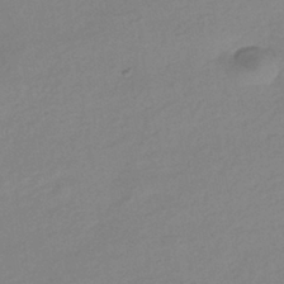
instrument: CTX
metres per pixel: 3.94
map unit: HNhu
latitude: -41.8800
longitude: 95.6533
